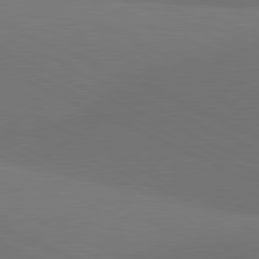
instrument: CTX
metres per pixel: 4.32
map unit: lApd
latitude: 81.2537
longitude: 137.0486
